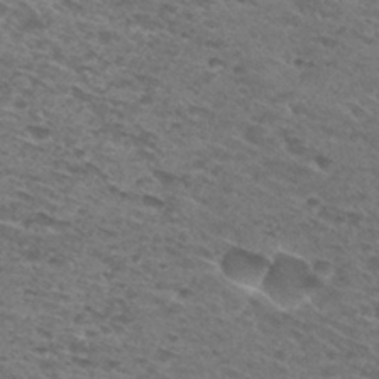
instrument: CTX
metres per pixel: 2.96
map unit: Hto
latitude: 30.5357
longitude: -47.8962
